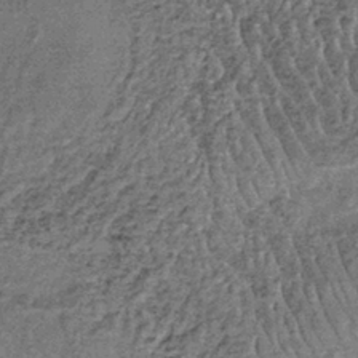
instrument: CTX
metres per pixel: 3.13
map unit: lHb
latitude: -38.5007
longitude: 65.2565
